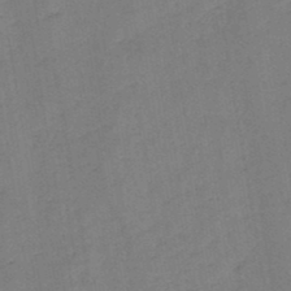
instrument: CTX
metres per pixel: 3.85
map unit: HNb
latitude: -46.6329
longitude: -38.0255
